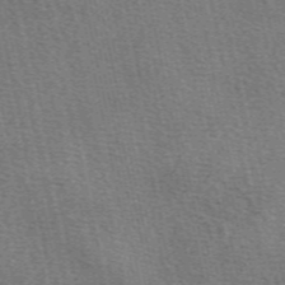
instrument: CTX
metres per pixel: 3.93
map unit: eAb
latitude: 50.5167
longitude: 107.8045
